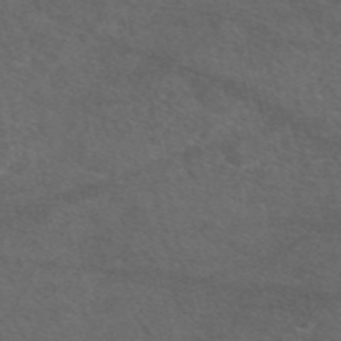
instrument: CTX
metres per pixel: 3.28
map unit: eAb
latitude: 47.9528
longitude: 112.5385
